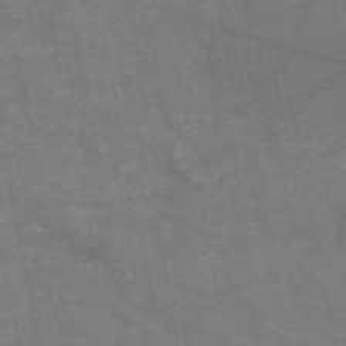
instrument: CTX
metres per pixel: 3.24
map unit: HNb
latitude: -55.5210
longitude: -39.9339
